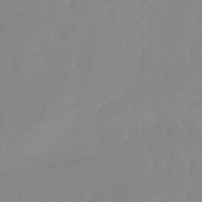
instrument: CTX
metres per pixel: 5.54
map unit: lHb
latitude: -48.2362
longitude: 78.4818
